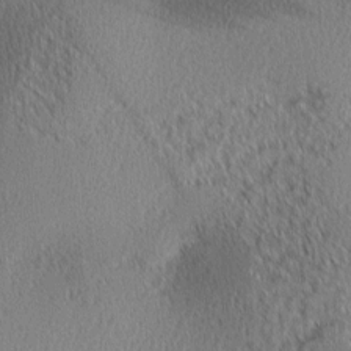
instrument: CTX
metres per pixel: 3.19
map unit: lAa
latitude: 0.8191
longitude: -116.2334
